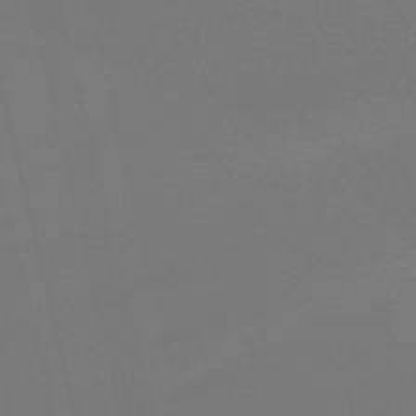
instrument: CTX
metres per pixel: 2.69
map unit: eHb
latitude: -49.7289
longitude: 76.9542
